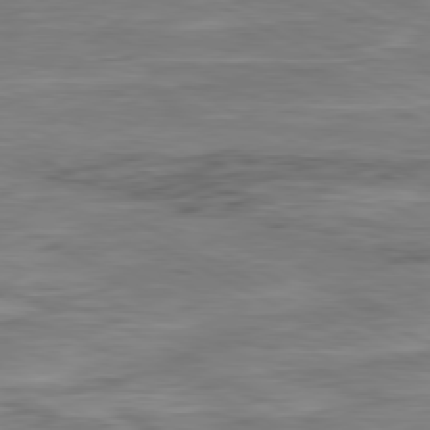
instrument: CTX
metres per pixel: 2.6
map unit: Ap
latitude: -81.3132
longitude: -77.7449
